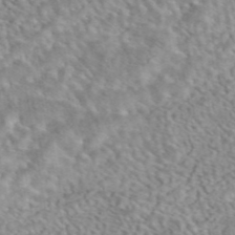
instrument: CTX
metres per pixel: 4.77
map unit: eAb
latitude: 44.6301
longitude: 109.4076
